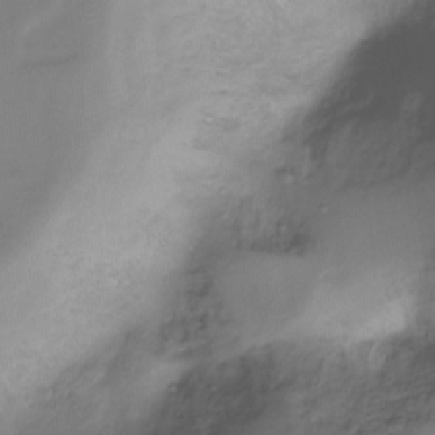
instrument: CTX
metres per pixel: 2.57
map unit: Ht
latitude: -17.6722
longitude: -46.2523
